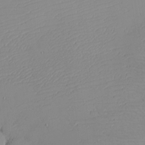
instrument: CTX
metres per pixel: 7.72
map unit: eHh
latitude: -5.8611
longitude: -86.8002
